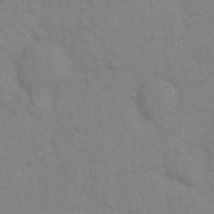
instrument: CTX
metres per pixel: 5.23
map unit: eHh
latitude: 18.5923
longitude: -64.2145
